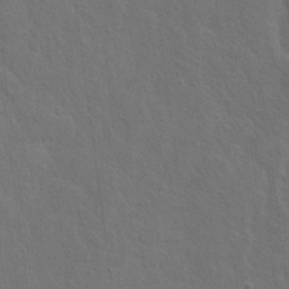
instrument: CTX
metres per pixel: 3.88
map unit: Hto
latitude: 17.9339
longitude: -41.2914
